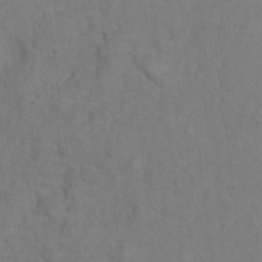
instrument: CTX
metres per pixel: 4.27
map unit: Hto
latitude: 7.5560
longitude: -37.6883
